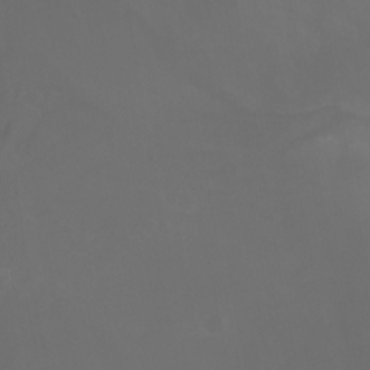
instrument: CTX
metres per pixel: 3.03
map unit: Ht
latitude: -0.9353
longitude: -46.1389
